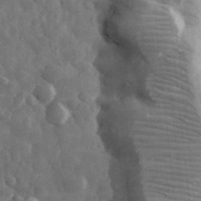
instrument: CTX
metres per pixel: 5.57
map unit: eHh
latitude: 32.9892
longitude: -69.5182
